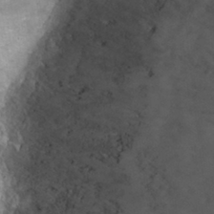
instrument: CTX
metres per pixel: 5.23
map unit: Hto
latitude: 30.3468
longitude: -46.7436
